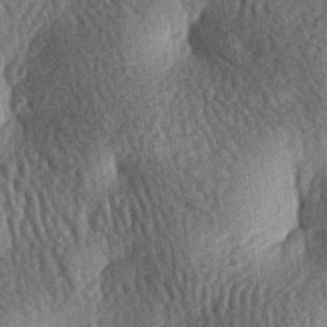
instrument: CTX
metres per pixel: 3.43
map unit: lAa
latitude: -7.3698
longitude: -127.7639
